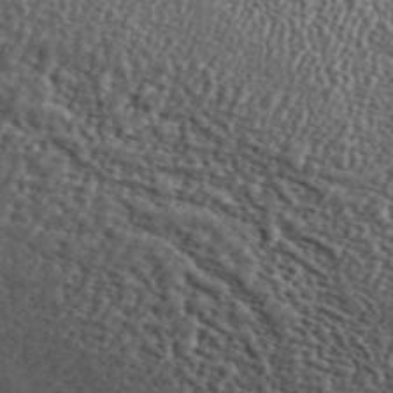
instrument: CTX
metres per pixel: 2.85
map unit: ANa
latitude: 45.4048
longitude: 44.9164
